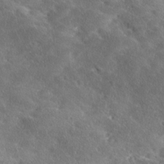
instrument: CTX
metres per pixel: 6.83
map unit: Ave
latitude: 17.9150
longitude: -136.5357
